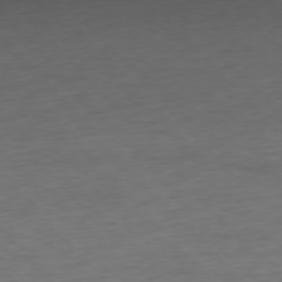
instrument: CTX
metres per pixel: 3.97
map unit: Ap
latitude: -76.6896
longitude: -80.6679
